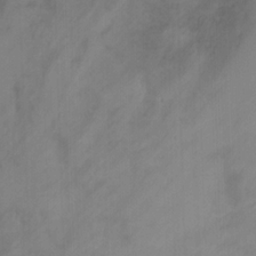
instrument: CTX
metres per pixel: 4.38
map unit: Hto
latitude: 4.2522
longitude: -33.2159
